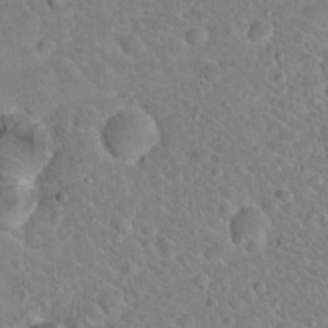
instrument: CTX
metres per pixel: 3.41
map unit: Hto
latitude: 18.9136
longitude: -33.1214
